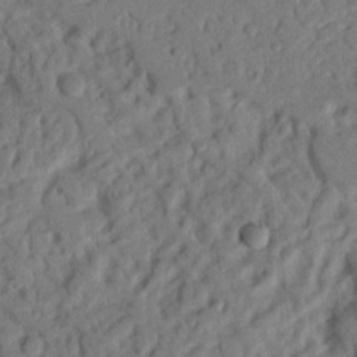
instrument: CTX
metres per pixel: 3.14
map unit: Nhu
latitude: 20.8191
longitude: -77.0080
